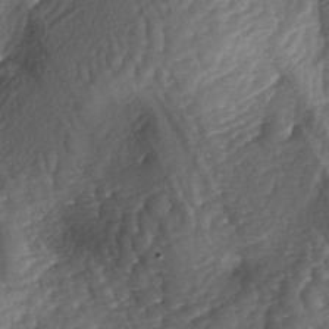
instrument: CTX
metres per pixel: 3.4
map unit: lAa
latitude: -3.8611
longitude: -127.5938
